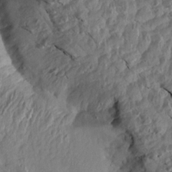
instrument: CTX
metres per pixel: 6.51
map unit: Aa
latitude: 14.8002
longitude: -142.6302
